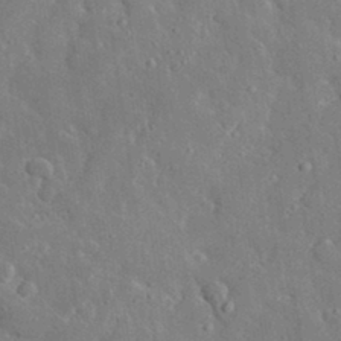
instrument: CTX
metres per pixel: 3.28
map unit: lHvf
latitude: 33.2726
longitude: -85.5560
